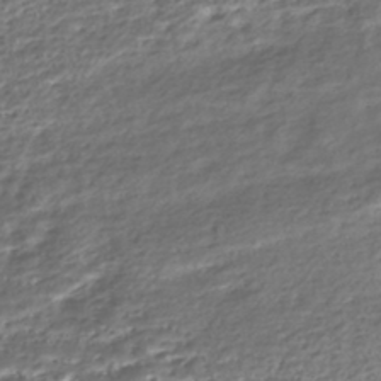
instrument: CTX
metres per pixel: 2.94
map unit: Nhe
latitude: -45.9556
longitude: 152.4062
